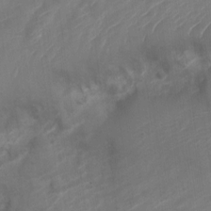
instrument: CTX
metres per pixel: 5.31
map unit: Nve
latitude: -20.2172
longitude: 107.9367
